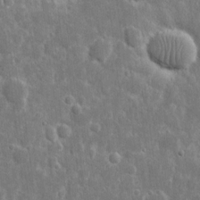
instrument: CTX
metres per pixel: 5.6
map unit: eHh
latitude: 7.9150
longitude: -70.2711
